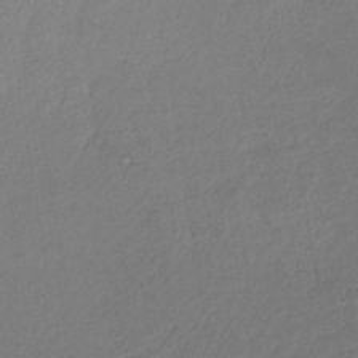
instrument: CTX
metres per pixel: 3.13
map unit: lHb
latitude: -38.5952
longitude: 70.9920
